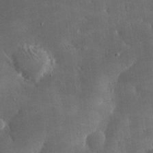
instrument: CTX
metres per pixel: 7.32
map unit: lHvf
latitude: 31.7072
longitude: -92.7624
